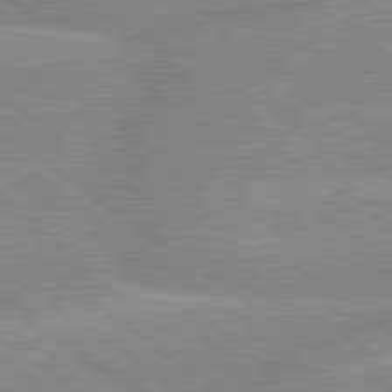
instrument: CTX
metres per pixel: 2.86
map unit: lApd
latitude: 79.3482
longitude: -156.8569
